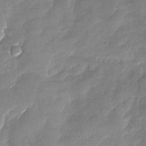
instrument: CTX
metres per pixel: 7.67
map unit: Nhu
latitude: -27.9745
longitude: -62.3468
